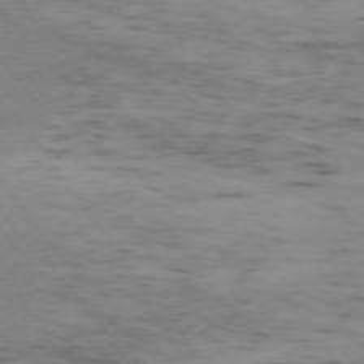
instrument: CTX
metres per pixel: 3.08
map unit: Ap
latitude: -75.1998
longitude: -79.9906
